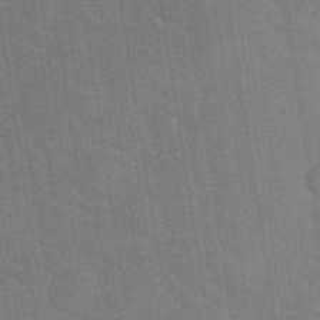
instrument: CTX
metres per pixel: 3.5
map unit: eHh
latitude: 36.7435
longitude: -66.5545
